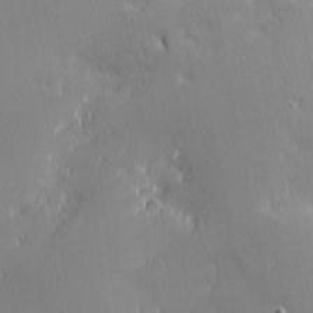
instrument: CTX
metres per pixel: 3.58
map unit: eHh
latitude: -2.8974
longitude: -81.3671
